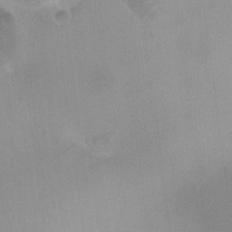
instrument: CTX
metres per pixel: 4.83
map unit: HNhu
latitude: 5.5749
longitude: 3.4454
